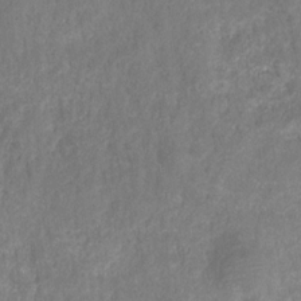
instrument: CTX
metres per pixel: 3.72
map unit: HNhu
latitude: -28.0283
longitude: 73.7477
